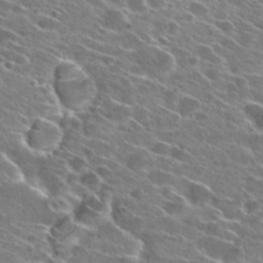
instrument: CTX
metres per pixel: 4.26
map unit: Hto
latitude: 25.1214
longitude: -43.3482
